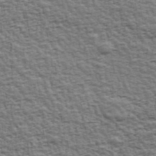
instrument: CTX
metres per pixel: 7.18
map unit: Ave
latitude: 43.1970
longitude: -112.3278
